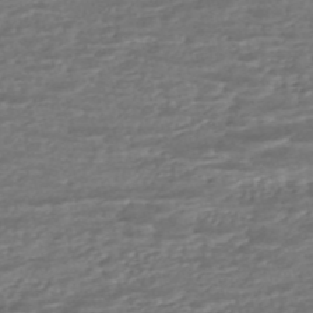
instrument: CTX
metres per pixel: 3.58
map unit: ANa
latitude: -45.1998
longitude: 104.6707
